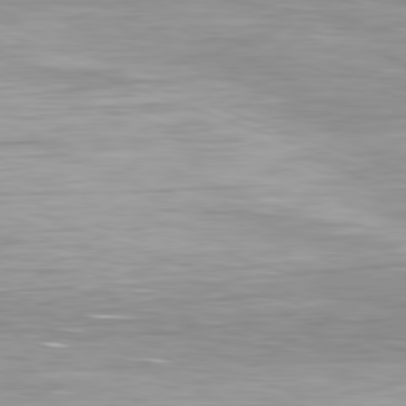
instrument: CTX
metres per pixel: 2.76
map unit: Ap
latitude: -81.8234
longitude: -78.5735
